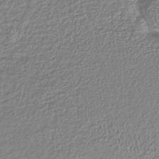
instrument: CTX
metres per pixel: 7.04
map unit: lHb
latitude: -42.1227
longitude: 68.8030
